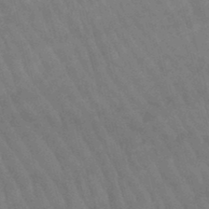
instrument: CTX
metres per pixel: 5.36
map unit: lHb
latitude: -47.3509
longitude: 76.3684
